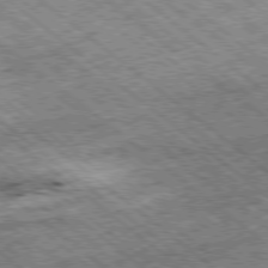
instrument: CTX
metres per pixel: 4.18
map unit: Ap
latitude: -79.1242
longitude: -51.7260
